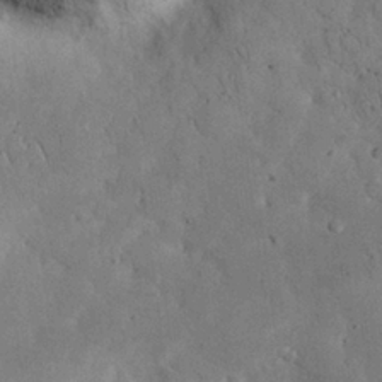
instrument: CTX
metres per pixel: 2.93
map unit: eHh
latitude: 25.0647
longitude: -68.4412
